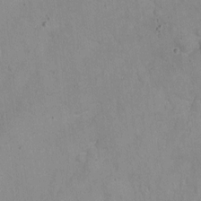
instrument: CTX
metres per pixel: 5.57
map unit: eHh
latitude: 4.3089
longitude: -69.3293
